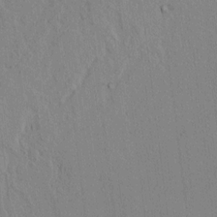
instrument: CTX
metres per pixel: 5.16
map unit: lAvf
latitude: 6.7057
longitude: 167.8233
